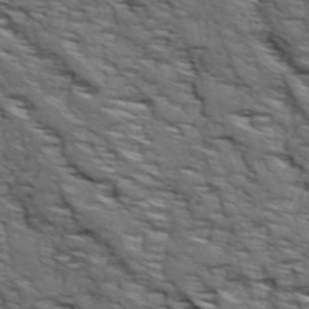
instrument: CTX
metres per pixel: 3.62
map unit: Ave
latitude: 19.1403
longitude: -135.0647
